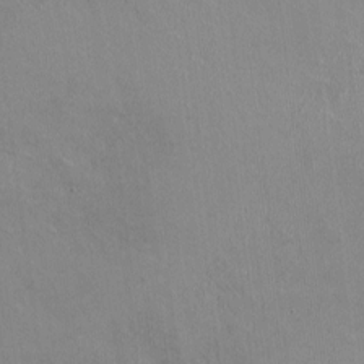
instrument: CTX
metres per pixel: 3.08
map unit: HNhu
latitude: -0.9164
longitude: -2.1766
